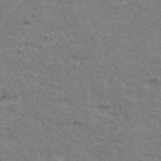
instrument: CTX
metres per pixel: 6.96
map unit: Hto
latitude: 35.4615
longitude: -46.4412
